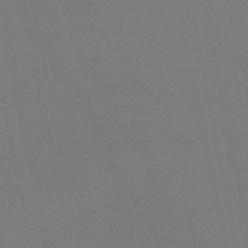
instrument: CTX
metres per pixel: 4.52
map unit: HNb
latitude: -50.5952
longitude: -43.4427
